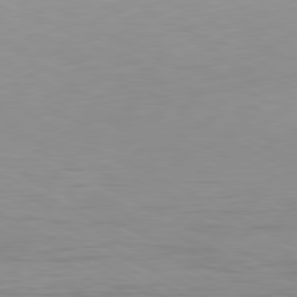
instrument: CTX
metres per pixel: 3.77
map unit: Hpe
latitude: -80.9353
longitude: 17.8045
